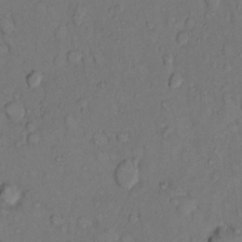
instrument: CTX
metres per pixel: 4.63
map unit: Hto
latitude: 11.0270
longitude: -62.0822
